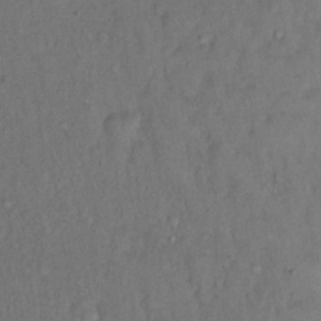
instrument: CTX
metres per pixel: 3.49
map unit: eHh
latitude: 16.3089
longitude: -62.4412
